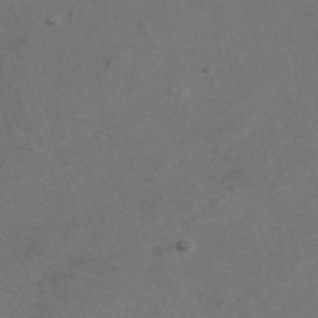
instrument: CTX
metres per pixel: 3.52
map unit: eAb
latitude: 47.0648
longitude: 117.3320
